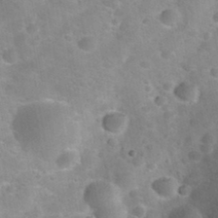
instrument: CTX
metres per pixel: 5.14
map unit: Nhu
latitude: 31.9717
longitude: -53.0648
